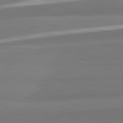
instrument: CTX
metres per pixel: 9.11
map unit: lApd
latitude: 82.3467
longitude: 152.3117
